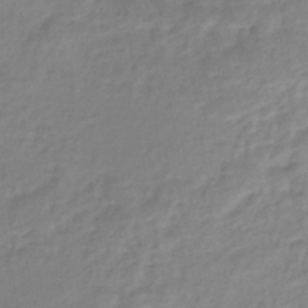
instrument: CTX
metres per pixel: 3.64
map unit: Nhe
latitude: -46.2928
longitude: 152.6140
